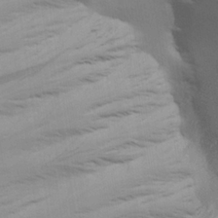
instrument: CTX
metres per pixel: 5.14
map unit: Aa
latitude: 27.5371
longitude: -138.8002
